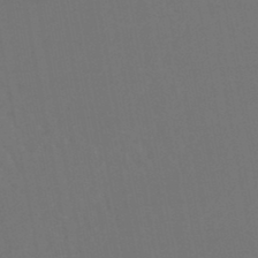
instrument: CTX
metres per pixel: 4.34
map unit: lHb
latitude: -46.8408
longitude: 77.6722
